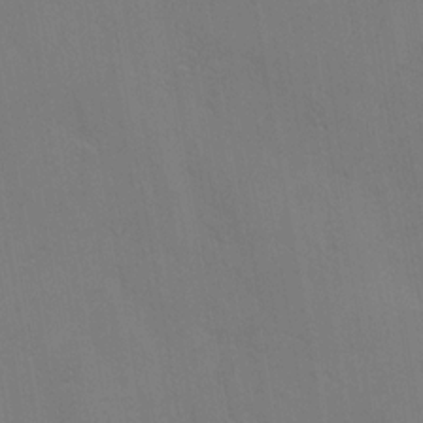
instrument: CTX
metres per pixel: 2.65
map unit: Ave
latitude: -0.6708
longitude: -112.4412
